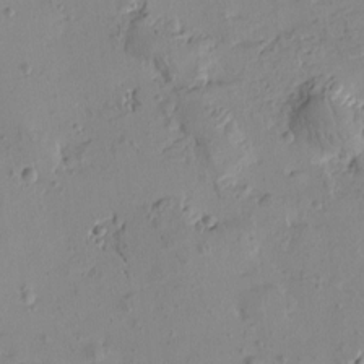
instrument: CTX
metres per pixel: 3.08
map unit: Htu
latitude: -2.9352
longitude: -175.9150
